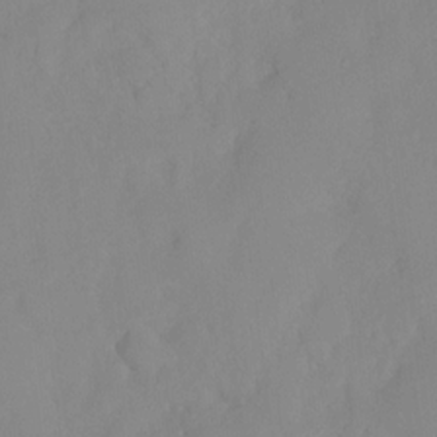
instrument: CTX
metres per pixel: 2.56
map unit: HNhu
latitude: -23.7478
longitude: 49.7667
